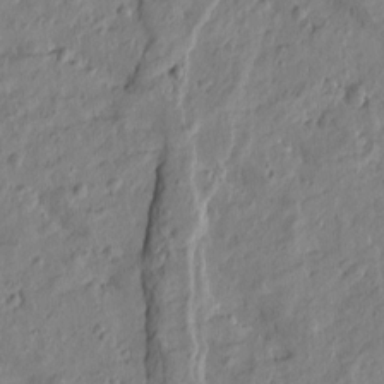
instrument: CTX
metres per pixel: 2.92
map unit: Htu
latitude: 0.2711
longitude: -175.2726
